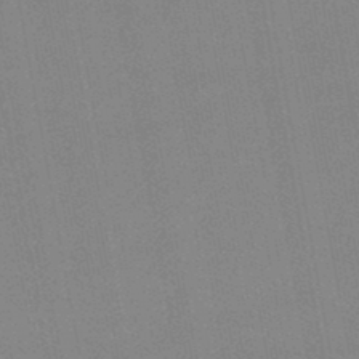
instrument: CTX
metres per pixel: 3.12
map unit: lHb
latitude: -46.4629
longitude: 70.4629
